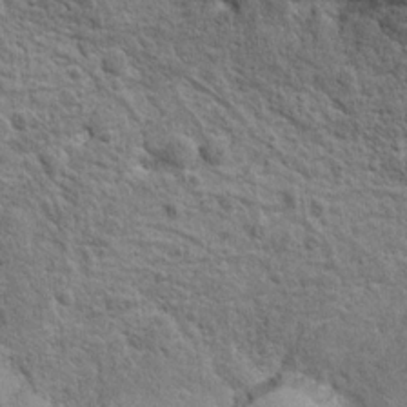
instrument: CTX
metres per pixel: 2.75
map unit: Hto
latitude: 11.1403
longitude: -37.0080
